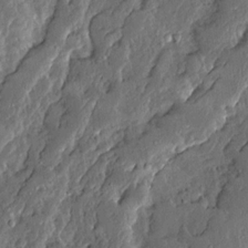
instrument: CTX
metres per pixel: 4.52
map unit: Ave
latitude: 13.8583
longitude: -136.8758
